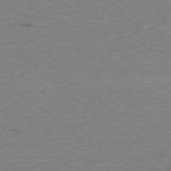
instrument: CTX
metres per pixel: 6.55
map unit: Ap
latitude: -78.6896
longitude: -73.8584
